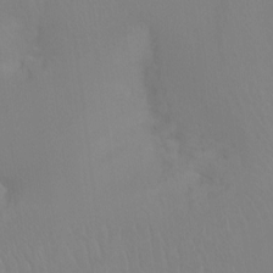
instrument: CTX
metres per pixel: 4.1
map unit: Ht
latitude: -14.4818
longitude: -44.5734
